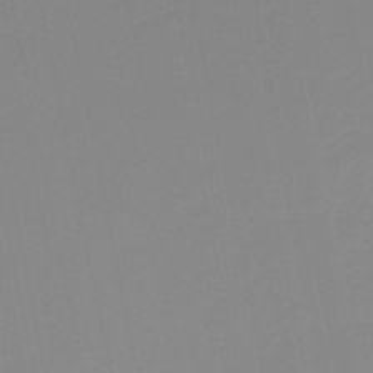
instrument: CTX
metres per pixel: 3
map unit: lHb
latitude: -49.3699
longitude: 80.9542
